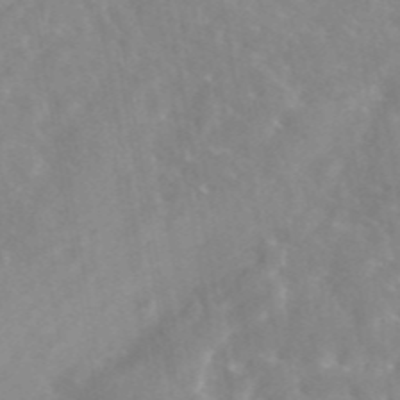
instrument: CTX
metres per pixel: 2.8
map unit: eAb
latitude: 45.0080
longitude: 126.6329
